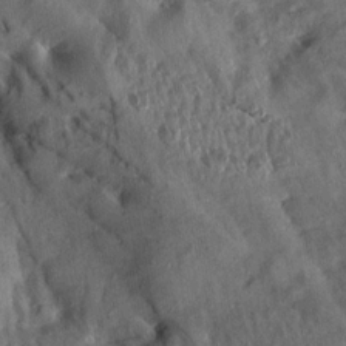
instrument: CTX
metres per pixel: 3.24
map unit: Aa
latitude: 13.4616
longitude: -144.1955
